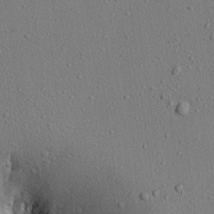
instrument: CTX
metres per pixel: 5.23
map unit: Aa
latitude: 22.5735
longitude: -139.5560
